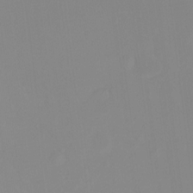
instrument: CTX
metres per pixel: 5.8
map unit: Ht
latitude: -13.4077
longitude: -58.1767
